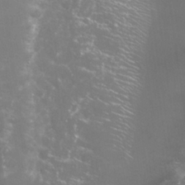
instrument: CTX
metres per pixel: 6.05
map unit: Nhu
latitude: 28.0444
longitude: -60.5168
